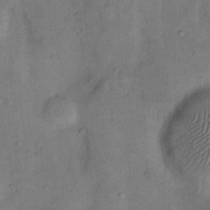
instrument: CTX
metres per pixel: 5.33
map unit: Nhu
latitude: 7.7450
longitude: -24.5923
